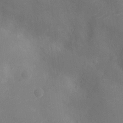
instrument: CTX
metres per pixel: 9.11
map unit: Ht
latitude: -11.4832
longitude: -21.3104
